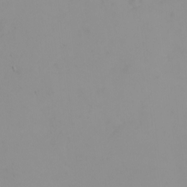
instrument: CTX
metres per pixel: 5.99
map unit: eHh
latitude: -5.2565
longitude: -80.4601
